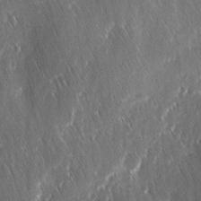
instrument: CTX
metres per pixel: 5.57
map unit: Ave
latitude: 9.5371
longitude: -104.8191
